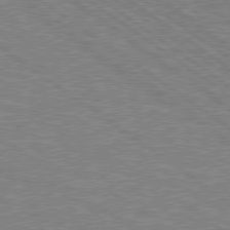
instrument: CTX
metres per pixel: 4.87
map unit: Hpe
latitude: 78.8191
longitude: -164.7435
